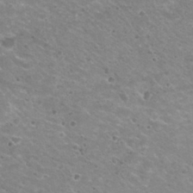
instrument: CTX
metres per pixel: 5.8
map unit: Nhu
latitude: 29.4615
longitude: -49.3104
